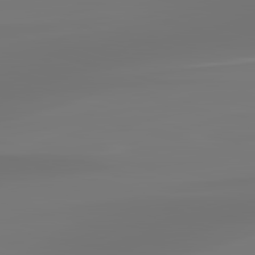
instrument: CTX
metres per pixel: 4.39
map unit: lApd
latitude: 83.2725
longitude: -131.0648
